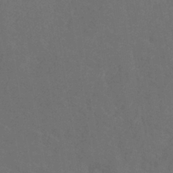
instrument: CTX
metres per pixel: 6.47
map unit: lHb
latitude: -38.6519
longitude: 73.8989
